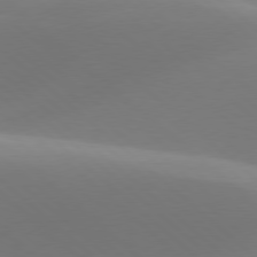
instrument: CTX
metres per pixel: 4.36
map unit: lApd
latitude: 78.1011
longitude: -51.0269
